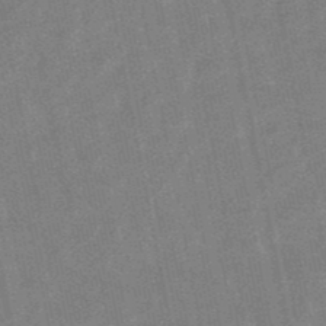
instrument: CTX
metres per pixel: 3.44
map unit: lHb
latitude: -48.7841
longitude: 79.1053
